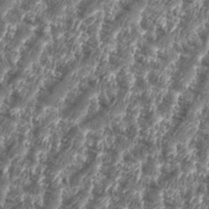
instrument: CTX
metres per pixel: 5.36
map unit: eHh
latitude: 35.7827
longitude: -136.9703
